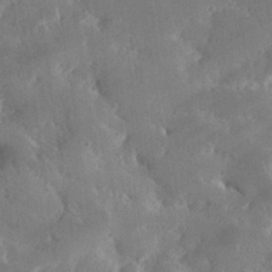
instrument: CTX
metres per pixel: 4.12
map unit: lHvf
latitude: 31.6694
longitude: -92.9702
